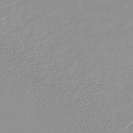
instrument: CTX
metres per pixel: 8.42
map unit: lHb
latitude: -40.1039
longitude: 64.7463
